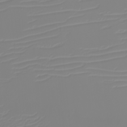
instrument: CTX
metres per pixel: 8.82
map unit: eHh
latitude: -6.0283
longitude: -84.9892
